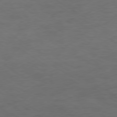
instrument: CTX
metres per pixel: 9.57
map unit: Ap
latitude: -77.0864
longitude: -76.0822
